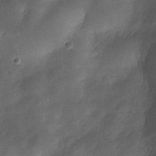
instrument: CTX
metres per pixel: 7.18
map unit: Nhe
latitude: -34.2928
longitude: -143.7261
